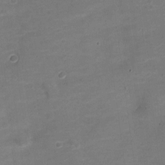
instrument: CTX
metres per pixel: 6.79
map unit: Nve
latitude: -21.8233
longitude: 104.7274
